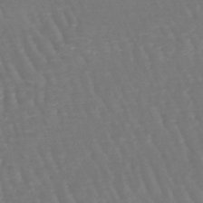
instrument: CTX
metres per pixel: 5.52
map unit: lHb
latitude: -45.9745
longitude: 76.7652
